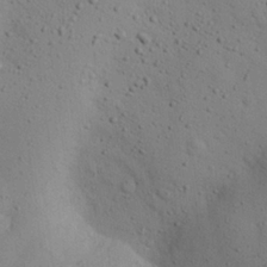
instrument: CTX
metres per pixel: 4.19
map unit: eHh
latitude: 26.1011
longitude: -75.5938
